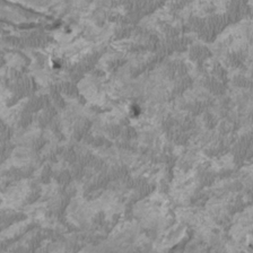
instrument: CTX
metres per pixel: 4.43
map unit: HNhu
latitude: 1.8961
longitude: -2.7435
